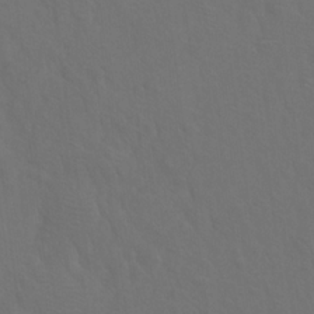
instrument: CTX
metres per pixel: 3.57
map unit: Hto
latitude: 19.3670
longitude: -39.8583
